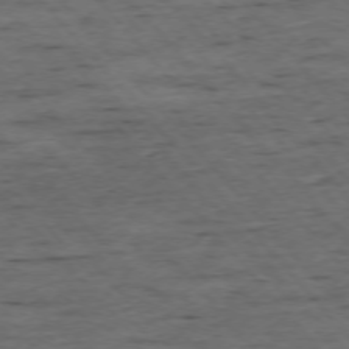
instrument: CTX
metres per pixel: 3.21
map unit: Ap
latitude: -75.8801
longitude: -90.0633
